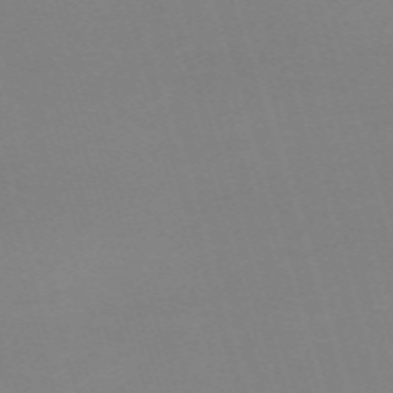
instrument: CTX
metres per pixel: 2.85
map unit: eHh
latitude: -62.6896
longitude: 48.9920
